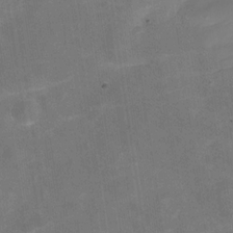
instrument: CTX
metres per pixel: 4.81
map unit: Hve
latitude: -29.9178
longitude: 93.7855
